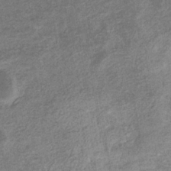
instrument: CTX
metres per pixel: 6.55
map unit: eHb
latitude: -35.0864
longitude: 78.0661
